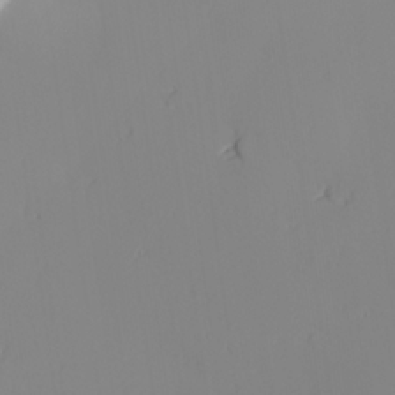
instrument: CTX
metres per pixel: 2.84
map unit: lAvf
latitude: 26.0822
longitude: -110.9703
